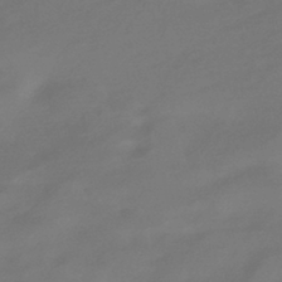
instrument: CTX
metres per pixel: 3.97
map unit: HNhu
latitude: -42.8596
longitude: 92.2739
